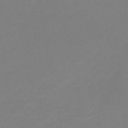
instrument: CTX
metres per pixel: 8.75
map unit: eHb
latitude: -45.1053
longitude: 85.9178
